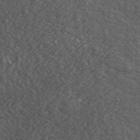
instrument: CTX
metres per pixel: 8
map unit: lHvf
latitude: 41.8016
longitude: -88.4034
